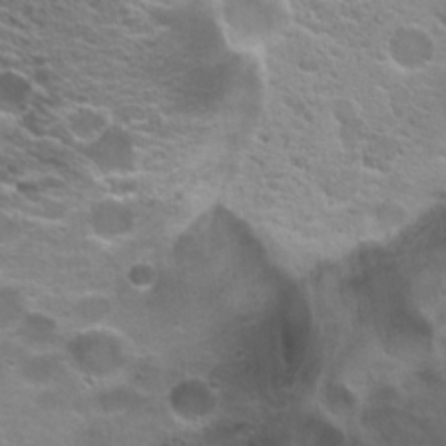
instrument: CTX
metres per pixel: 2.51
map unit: Hto
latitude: 20.7435
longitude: -36.3467
